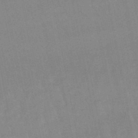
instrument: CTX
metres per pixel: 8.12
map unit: lHb
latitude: -48.5574
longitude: 75.4833
